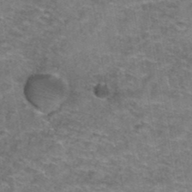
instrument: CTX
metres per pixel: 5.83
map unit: Hto
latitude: 39.3859
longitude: -42.4790
